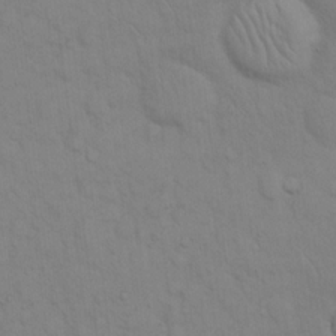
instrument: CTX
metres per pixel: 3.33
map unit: eHh
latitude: 16.4034
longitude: -62.7247
